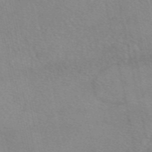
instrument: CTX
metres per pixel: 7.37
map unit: eAb
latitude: 49.0647
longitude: 106.5574
